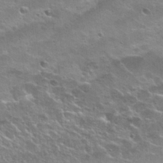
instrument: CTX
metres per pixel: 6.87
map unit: Nhu
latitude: 25.3670
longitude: -50.6868
